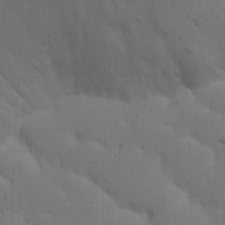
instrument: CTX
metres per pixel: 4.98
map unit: Nhu
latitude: 22.0633
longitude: -73.4805
